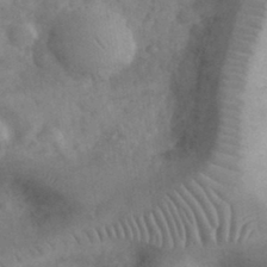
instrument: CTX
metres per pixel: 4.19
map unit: eHh
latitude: 33.1403
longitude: -69.0459
